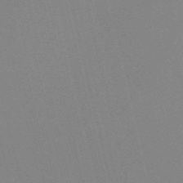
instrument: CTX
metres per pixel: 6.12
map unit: Nve
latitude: -57.8989
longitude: 63.0297
